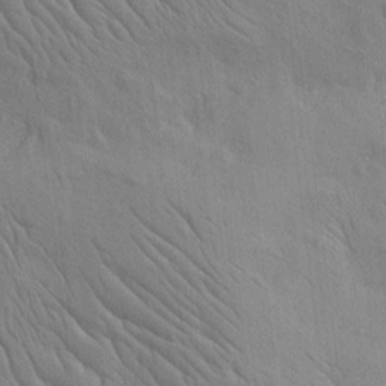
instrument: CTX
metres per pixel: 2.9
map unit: Htu
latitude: -3.3131
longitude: 156.6896
